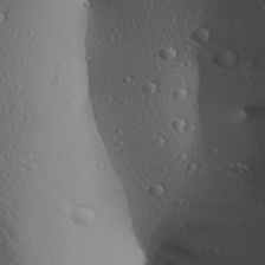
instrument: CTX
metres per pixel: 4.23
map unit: Aa
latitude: 26.6680
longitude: -135.9906
